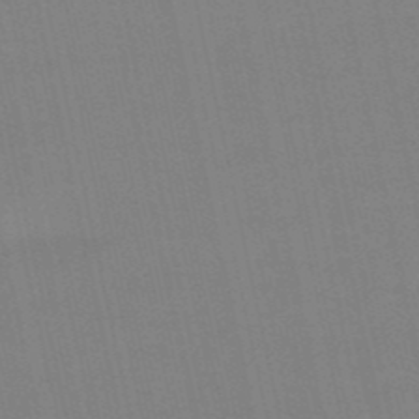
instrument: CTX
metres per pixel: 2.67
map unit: eHb
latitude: -50.2361
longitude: 73.3132
